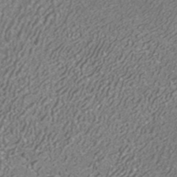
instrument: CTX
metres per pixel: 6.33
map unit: HNhu
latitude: -42.0472
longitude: 103.0675
